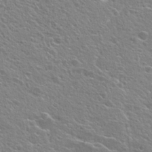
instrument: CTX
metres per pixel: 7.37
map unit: Hto
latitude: 25.2348
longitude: -44.7057
